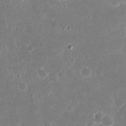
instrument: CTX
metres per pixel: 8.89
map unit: eHh
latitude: 17.4049
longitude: -72.8569
